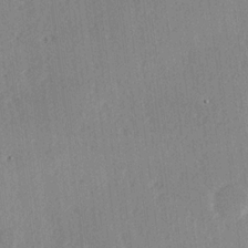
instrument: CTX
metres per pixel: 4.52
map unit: Hve
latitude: 18.9702
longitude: 149.3699
